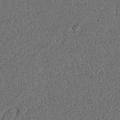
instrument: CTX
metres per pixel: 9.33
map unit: Nhu
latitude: 21.3671
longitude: -75.3293
